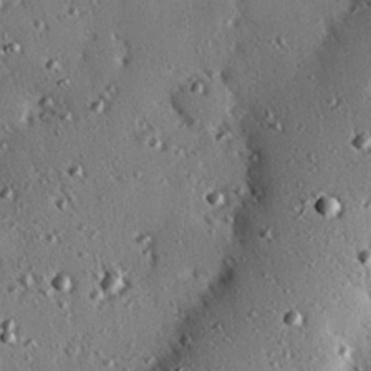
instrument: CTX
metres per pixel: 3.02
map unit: eHh
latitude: 22.3089
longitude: -90.6490
